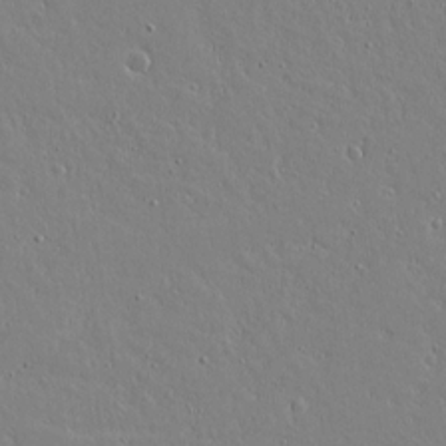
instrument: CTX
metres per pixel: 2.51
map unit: lAvf
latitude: 16.7057
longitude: -128.0255
